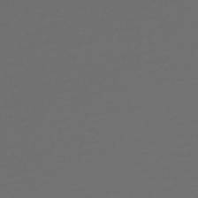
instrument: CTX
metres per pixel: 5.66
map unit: lHb
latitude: -43.1431
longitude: 71.9178
